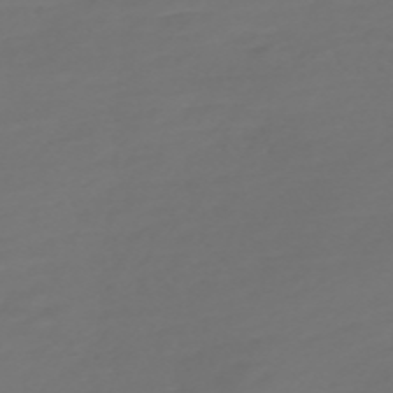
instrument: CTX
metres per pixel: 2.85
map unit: Nve
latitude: -59.5588
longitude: 57.7855
